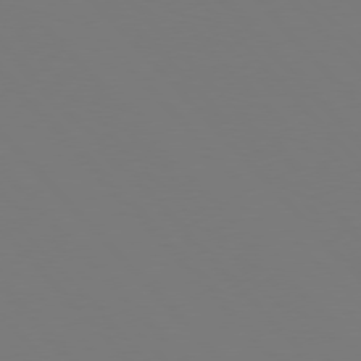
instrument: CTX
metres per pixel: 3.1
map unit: Hpe
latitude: 76.6679
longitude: -167.0647
